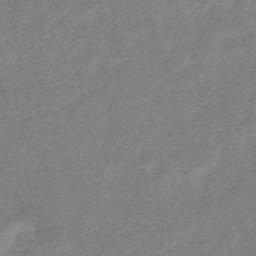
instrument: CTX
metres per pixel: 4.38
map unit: eHb
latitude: -36.0850
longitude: 76.8219
